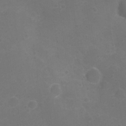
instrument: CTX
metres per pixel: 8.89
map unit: Hto
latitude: 4.2333
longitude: -33.0458
